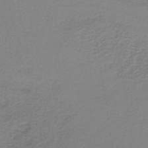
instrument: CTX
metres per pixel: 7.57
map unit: HNb
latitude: -38.3495
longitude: 51.1242
